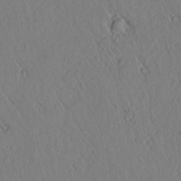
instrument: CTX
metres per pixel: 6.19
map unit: lAvf
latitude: 6.3089
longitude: 159.5210
